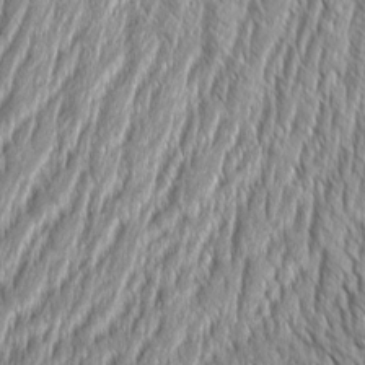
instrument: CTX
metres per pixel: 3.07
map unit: Aa
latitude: 8.5357
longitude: -129.4426
